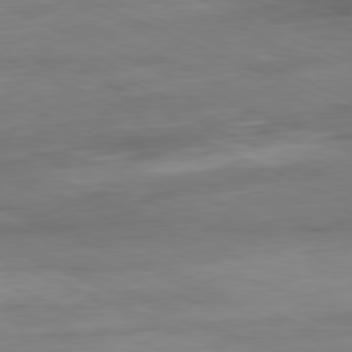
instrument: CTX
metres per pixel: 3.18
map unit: Ap
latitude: -81.4833
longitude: -87.1214
